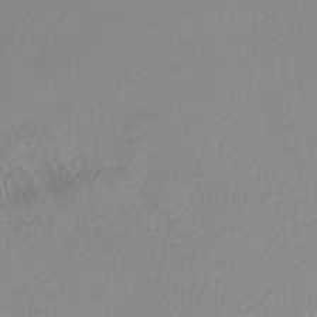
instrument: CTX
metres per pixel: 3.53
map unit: lHb
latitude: -39.5021
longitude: 71.3132
